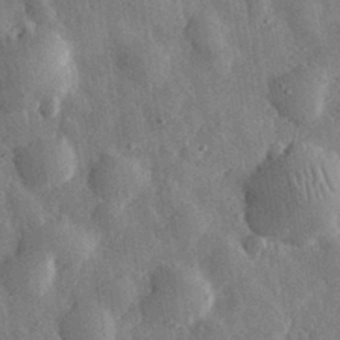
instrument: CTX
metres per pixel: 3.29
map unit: eHh
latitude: 32.2145
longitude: -78.6869
